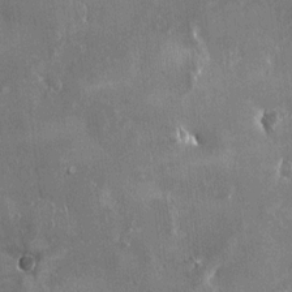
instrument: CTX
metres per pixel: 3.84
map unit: HNhu
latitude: 0.7057
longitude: 6.4251
